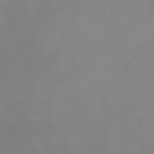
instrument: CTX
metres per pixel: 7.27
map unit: eHh
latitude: -5.7099
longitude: -80.1200
